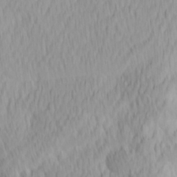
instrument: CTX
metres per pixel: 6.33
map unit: Ave
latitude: 12.4223
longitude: -106.8380
